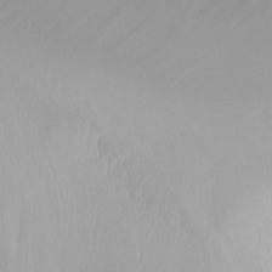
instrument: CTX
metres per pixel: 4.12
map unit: Nhu
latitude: -5.1242
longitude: -81.1025
